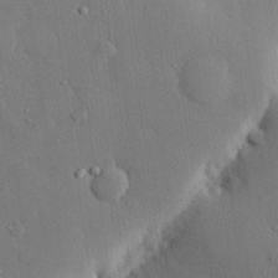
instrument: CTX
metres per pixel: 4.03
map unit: eHh
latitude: 27.8772
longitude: -78.9325
